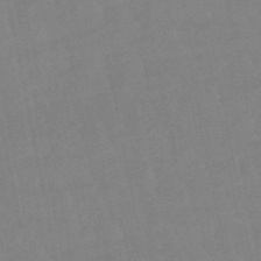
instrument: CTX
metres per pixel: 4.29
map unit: lHb
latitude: -48.9731
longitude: 75.7478
